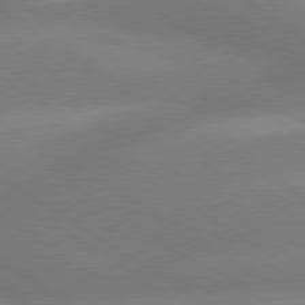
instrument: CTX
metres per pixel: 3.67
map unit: lApd
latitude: 80.1767
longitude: -145.6694
